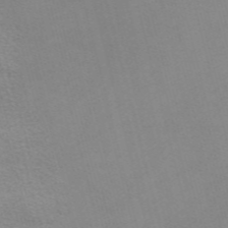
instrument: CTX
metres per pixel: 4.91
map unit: Nve
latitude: -57.4454
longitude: 64.0661
